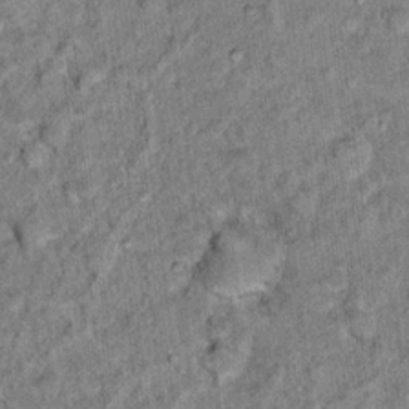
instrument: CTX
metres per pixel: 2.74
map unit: Hto
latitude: 14.6869
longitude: -34.6868
